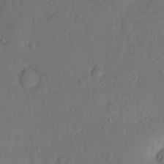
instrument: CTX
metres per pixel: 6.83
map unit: Hto
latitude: -7.5210
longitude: -46.8191
